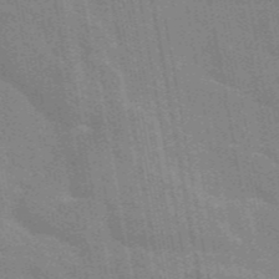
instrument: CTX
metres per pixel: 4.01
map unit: eAb
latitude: 45.7072
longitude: 122.3495
